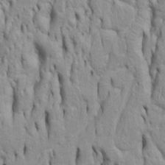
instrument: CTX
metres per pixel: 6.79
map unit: Htu
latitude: -5.5399
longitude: 151.3887
